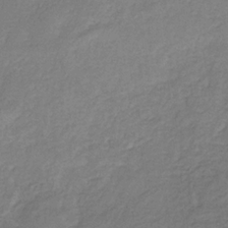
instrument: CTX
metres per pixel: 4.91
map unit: eHb
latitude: -29.7667
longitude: 66.5763
